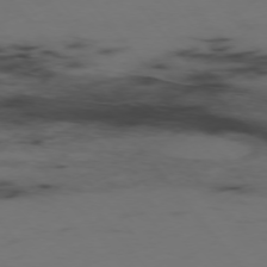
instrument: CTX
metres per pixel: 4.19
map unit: Hpe
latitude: -76.1417
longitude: -10.3090
